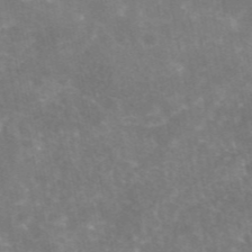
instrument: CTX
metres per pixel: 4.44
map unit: eAb
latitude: 46.2523
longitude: 124.3873
